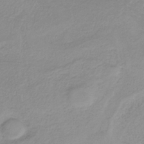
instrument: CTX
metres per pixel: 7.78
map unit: HNb
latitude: -31.8044
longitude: 62.7463
